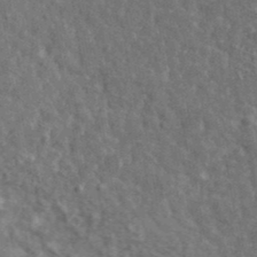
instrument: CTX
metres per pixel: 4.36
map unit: lHvf
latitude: 37.8961
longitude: -91.1025
